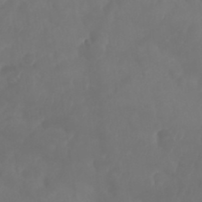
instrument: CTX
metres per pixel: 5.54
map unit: Nhu
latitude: 25.3292
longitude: -62.6869
